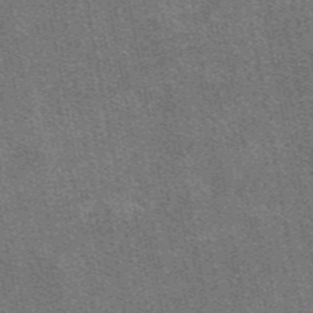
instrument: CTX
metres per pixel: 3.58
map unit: eAb
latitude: 48.0255
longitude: 116.8030
